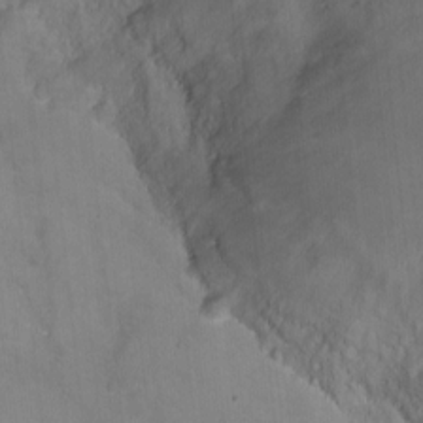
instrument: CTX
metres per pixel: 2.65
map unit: Ht
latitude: -0.3496
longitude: -17.3482
